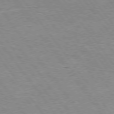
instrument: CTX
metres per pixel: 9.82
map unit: Hpe
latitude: 74.8002
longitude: -150.8947
